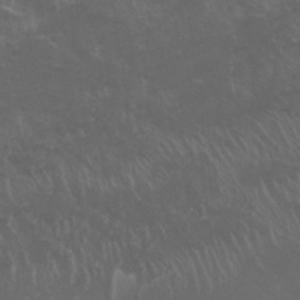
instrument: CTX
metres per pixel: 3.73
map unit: Nhu
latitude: 26.7813
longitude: -53.0270
